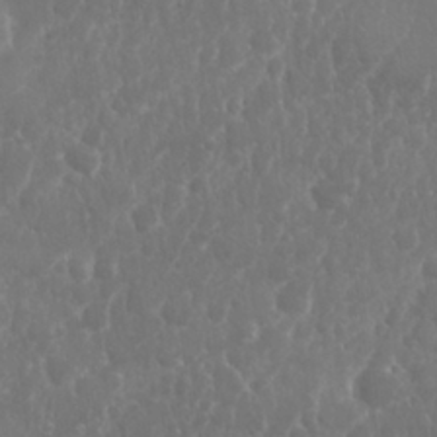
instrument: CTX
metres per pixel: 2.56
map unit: Nhu
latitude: 25.2348
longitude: -62.0633
